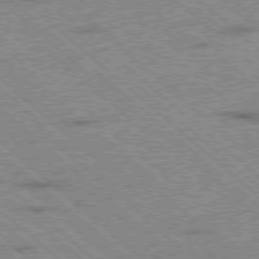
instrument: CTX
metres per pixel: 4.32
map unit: Ap
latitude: -78.3684
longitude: -49.3860
